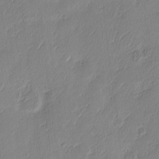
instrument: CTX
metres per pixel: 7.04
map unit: eHh
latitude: -3.5966
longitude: 17.7667
